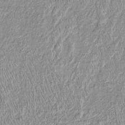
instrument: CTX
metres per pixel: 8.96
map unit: Htu
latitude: -4.7085
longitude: 158.4062
